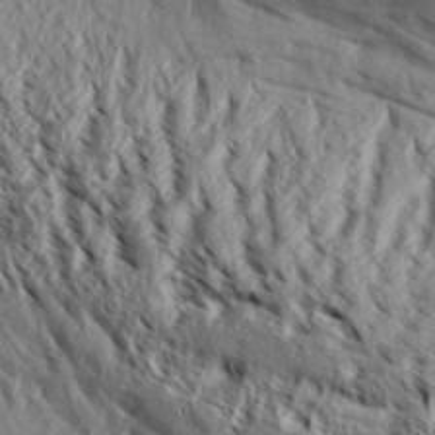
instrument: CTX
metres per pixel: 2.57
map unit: Aa
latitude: 32.4223
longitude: -136.7813
